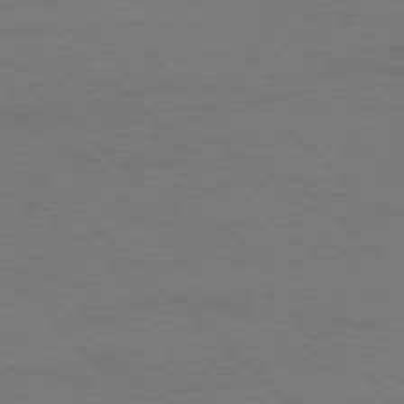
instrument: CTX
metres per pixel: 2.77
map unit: Ap
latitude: -78.5762
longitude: -86.8569
